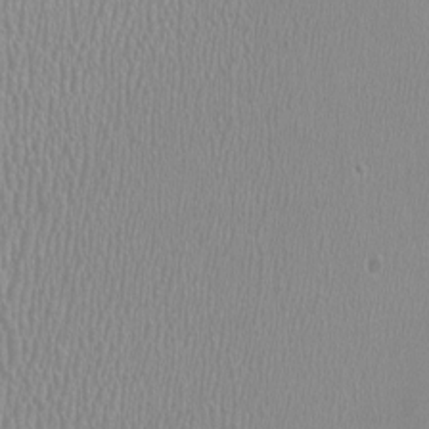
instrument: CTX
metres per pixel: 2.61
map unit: HNhu
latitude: -0.4062
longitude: -0.6868
